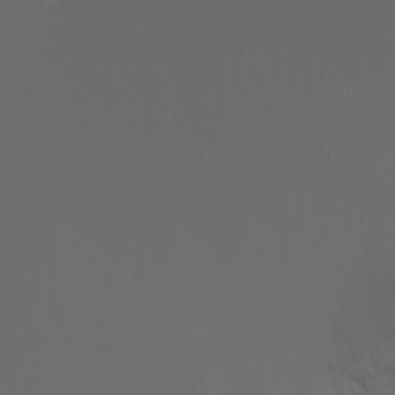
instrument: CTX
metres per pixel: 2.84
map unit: Nhu
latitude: -7.8044
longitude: -82.8757
